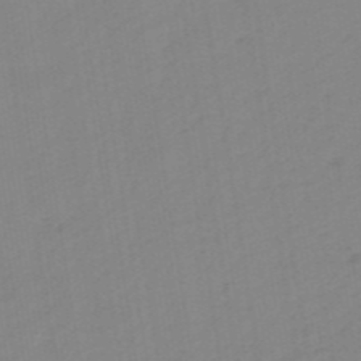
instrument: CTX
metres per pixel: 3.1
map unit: eHb
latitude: -48.2740
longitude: 87.6344
